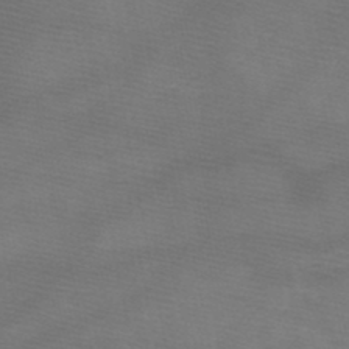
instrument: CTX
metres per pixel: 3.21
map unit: HNb
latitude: -49.3510
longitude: -41.1403
